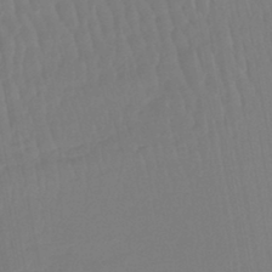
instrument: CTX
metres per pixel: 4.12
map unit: lHb
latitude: -44.6141
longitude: 74.1228
